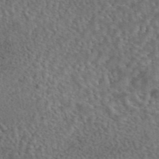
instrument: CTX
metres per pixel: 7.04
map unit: eAb
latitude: 43.9339
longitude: 108.8408
